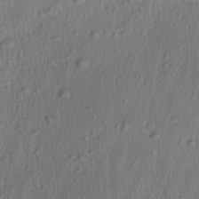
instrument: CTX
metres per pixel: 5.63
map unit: Aa
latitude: 27.0459
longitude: -135.5560
